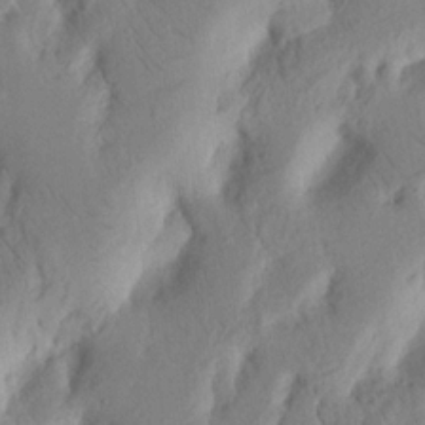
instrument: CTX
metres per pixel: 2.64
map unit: Nhu
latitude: 16.8758
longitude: -75.5371
